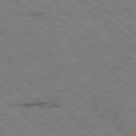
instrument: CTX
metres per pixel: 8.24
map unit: Ap
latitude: -78.6518
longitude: -49.8205
